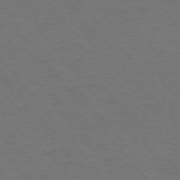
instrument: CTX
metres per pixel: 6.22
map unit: Ap
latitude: -76.2362
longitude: -62.1767
